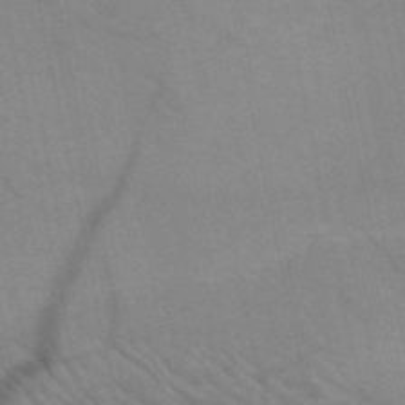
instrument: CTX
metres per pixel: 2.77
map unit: HNb
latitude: -52.7085
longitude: -44.0633
